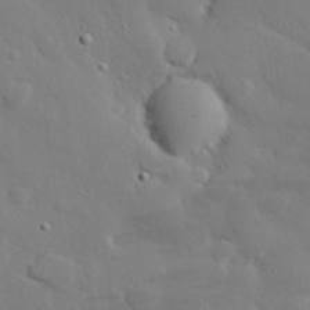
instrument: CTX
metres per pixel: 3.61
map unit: eHh
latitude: 28.1767
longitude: -82.4223
